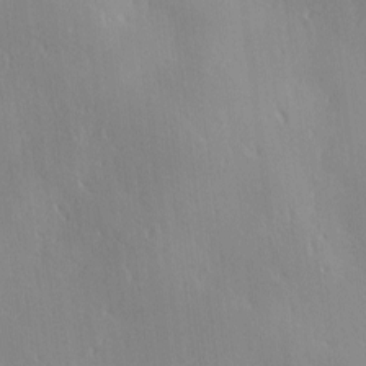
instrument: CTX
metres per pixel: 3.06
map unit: Ave
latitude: 0.8947
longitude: -113.6694
